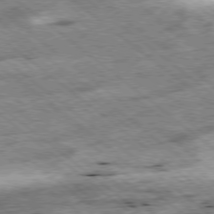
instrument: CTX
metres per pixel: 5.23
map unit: Ap
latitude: -78.8219
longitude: -51.3859
